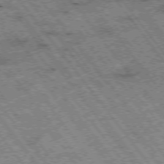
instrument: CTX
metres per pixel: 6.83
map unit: Hpe
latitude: -75.6911
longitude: -20.9892
